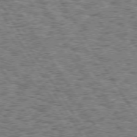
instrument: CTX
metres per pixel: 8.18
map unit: Hpe
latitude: 74.0822
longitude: -133.5371
